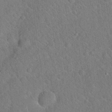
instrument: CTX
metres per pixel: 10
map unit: Hto
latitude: 18.7435
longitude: -52.4034
